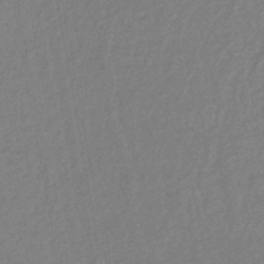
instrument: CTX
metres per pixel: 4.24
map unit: eHb
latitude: -45.1053
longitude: 87.9745
